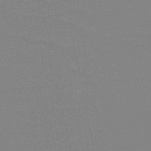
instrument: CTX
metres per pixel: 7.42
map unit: HNb
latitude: -49.1054
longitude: -49.2537
